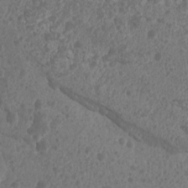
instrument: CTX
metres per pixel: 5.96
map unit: Nhu
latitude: 6.3656
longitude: -18.8758
